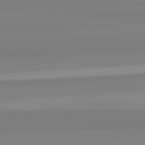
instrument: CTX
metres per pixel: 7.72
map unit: lApd
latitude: 82.4790
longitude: 173.7666
